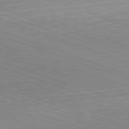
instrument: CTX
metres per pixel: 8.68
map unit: Hpe
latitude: -82.4062
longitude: 14.1417
